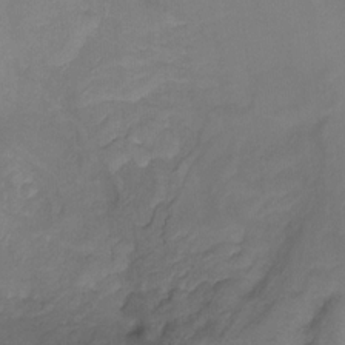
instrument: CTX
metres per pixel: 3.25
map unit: Ht
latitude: -8.8597
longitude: -39.0458
